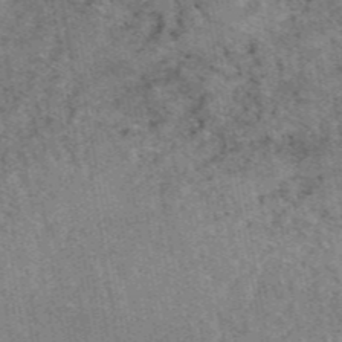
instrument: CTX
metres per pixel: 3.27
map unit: eAb
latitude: 47.2915
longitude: 114.5196
